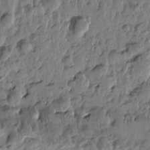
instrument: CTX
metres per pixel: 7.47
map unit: Htu
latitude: -0.5574
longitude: -178.8758
